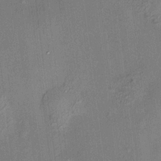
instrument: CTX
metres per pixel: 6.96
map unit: HNhu
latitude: 12.1578
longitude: 9.6722
